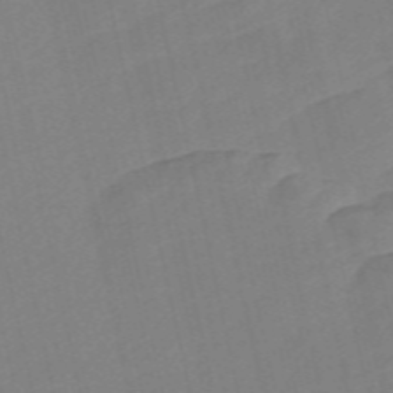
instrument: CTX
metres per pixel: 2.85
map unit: Nve
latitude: -57.4076
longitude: 50.4818
